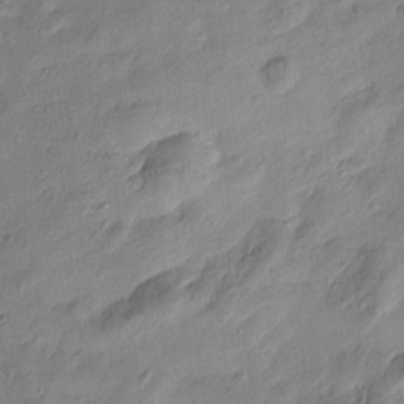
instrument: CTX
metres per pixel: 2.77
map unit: Htu
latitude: 0.5545
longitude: -175.5560
